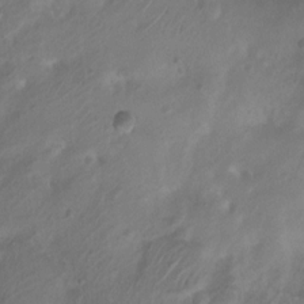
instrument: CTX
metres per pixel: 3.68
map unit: Nhu
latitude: 6.8380
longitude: -22.2711
